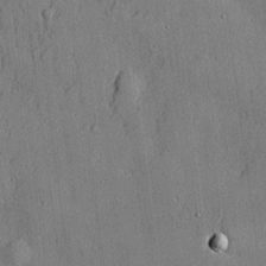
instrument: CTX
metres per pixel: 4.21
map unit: lHvf
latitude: 21.4616
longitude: 144.0850
